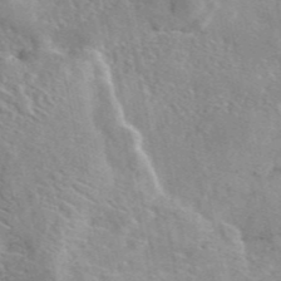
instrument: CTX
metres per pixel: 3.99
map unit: eAb
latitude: 45.5182
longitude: 111.7855
